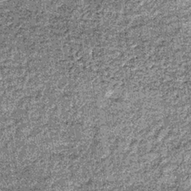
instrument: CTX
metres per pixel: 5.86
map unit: lHb
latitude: -36.7085
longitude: 64.7841
